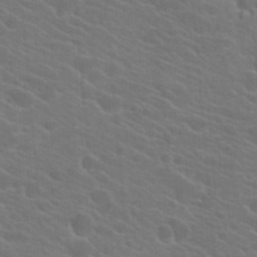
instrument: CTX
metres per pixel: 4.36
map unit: Hto
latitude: 23.4993
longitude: -36.6869
